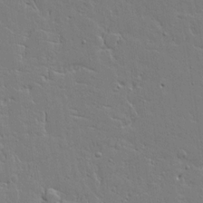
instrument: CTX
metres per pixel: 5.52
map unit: Aa
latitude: 17.4426
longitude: -125.3481
